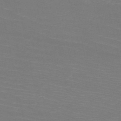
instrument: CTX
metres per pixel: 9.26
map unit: HNb
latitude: -50.4629
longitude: -43.3104
